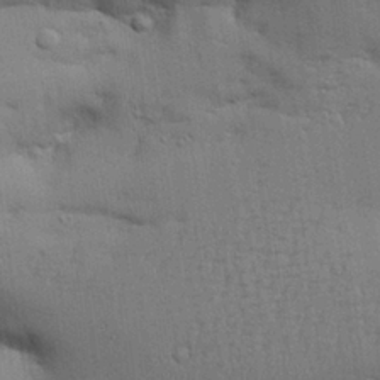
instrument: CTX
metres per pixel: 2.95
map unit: Aa
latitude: 27.7072
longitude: -129.9528
